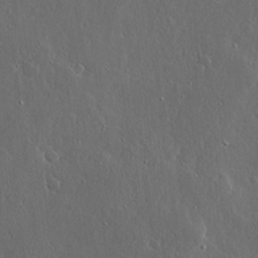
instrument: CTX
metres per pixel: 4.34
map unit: Ave
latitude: 14.9325
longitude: -138.3467
